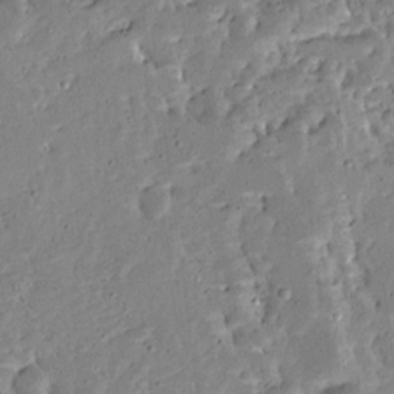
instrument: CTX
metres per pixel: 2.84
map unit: Ave
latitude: 12.9892
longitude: -137.9906
